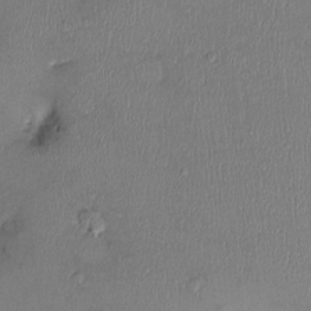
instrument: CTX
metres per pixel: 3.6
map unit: Ht
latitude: -2.7652
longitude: -14.3657
